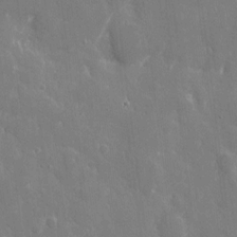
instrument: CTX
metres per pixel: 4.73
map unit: eHh
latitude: 9.0459
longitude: -70.3467
